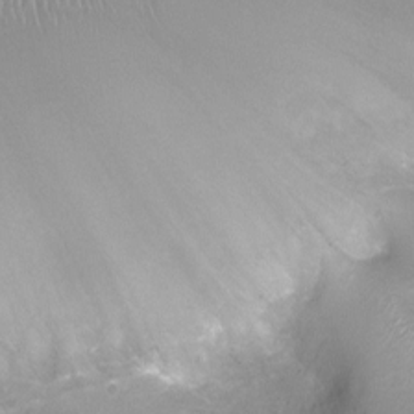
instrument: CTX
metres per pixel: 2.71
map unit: Ht
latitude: -6.2739
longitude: -19.6694
